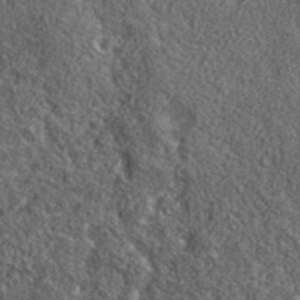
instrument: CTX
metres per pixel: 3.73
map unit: lHvf
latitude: 40.7813
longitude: -89.8773
